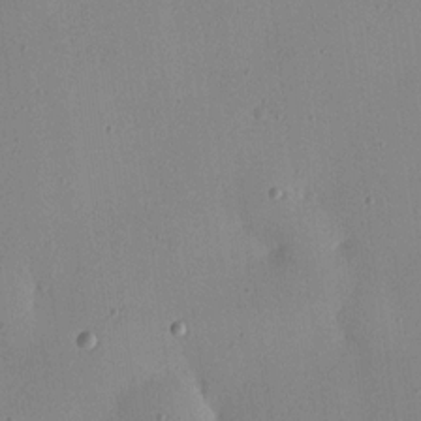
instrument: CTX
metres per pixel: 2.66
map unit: Nhu
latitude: 16.6679
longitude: -78.9514
